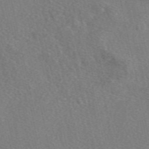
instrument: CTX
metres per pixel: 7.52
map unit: eAb
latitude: 49.0081
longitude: 112.3117
